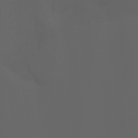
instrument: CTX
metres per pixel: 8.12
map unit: Ht
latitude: -3.3131
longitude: -60.8002
